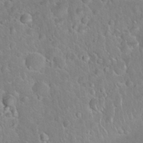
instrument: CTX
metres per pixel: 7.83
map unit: Nhu
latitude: 27.4049
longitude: -62.2523
